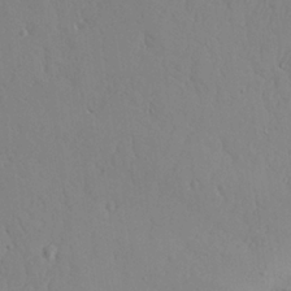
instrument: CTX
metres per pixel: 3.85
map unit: Aa
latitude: 24.0822
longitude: -127.9717
